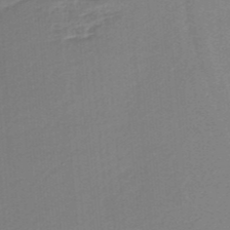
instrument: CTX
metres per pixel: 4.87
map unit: lHb
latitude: -35.2943
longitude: 60.1228
